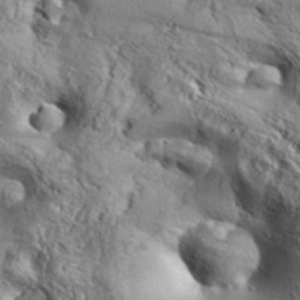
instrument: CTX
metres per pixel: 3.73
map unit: Aa
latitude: 34.2522
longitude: -134.8947
